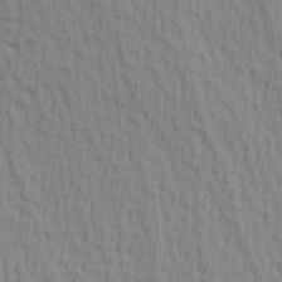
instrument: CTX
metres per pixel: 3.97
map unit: Hve
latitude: 1.9150
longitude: -124.6679
